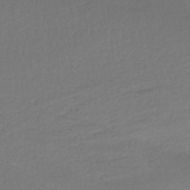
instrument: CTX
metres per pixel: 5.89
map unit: HNb
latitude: -36.4818
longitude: 58.0849
